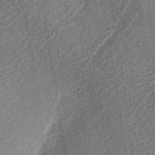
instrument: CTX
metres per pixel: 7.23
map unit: lAa
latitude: -3.5399
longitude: -129.3670
